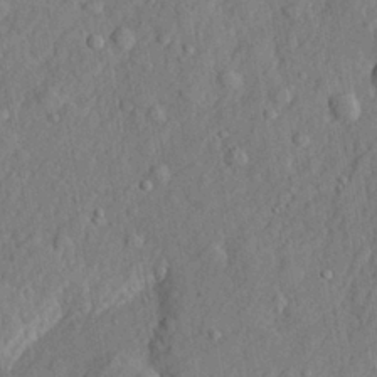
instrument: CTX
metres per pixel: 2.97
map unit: lHvf
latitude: 21.9528
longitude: 143.8233
